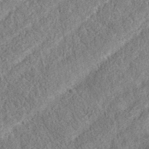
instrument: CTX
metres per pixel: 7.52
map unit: eAb
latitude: 36.4223
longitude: 113.3132
